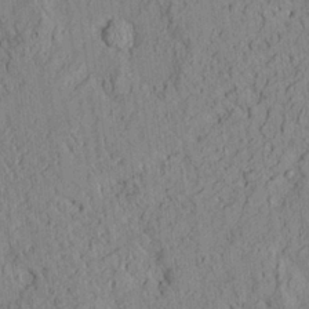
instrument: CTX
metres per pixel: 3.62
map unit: Ave
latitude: 24.1955
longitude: -133.5371
